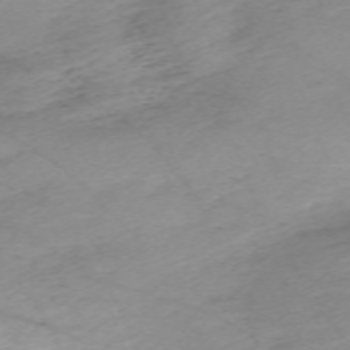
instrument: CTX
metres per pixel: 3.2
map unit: Nhu
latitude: -66.8975
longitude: 39.5021
